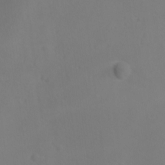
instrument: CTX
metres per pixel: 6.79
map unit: Ave
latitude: -8.6896
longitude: -121.4805
